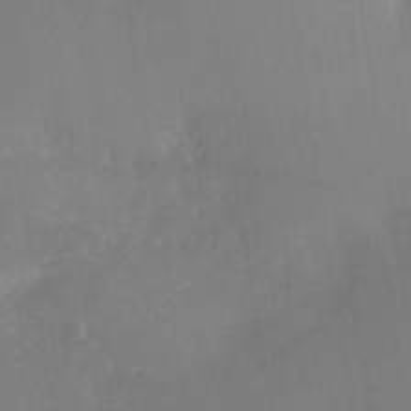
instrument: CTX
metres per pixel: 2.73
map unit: Nhe
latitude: -37.0675
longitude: -112.6490
